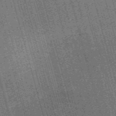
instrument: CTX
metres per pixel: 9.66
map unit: Nve
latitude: -59.6910
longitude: 62.1039
